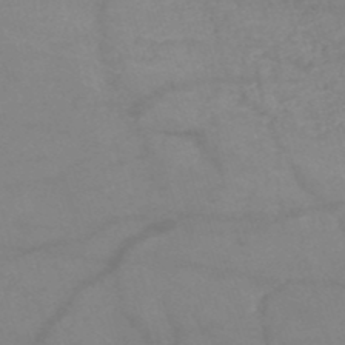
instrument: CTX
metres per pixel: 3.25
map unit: HNb
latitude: -49.9178
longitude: -46.4601
